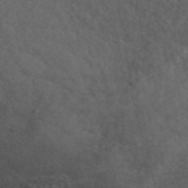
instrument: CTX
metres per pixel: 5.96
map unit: ANa
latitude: 41.6315
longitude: 53.8233
